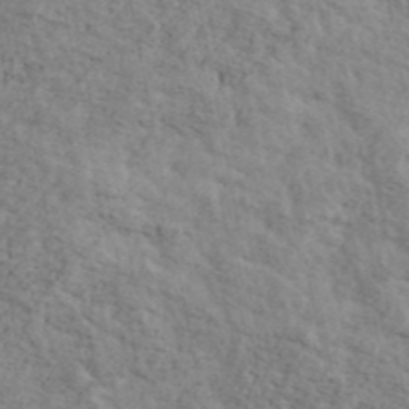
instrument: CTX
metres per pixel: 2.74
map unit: Ave
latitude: 41.2536
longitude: -108.4412
